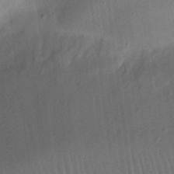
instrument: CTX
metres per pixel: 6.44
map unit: eHh
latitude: 24.6301
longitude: -70.7813
